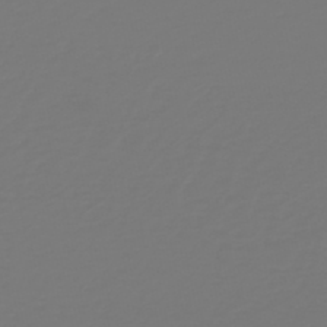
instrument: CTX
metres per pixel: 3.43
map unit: HNb
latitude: -46.8408
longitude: 51.9367
